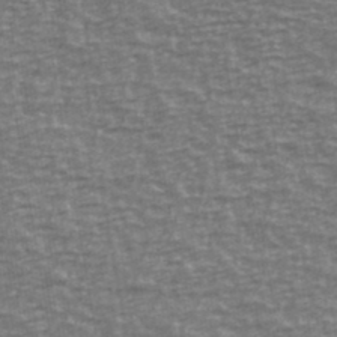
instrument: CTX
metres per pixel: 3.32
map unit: Ave
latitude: 40.7624
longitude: -113.7638
